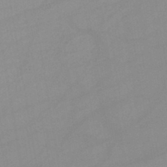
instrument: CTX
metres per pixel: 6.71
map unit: lHb
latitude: -44.5763
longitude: 67.3699
